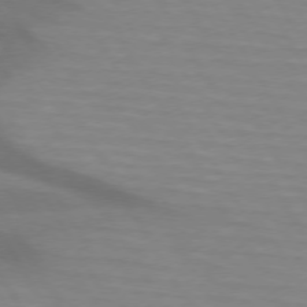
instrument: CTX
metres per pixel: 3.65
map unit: lApd
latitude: 74.1200
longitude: -65.9528
